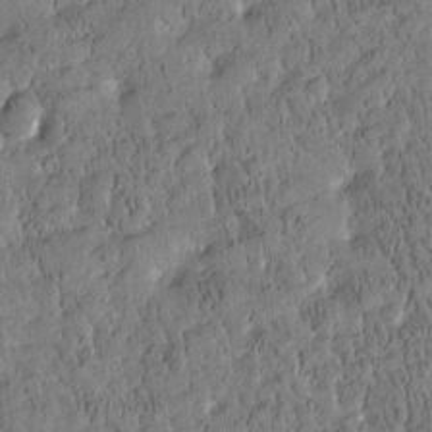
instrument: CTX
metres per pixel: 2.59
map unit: Htu
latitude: -4.1416
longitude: 175.3698
